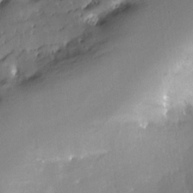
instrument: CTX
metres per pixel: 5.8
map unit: Nve
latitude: -25.0108
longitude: -109.4615
